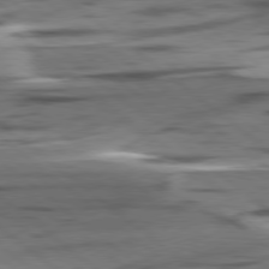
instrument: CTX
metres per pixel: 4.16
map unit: lApd
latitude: 78.7247
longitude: -50.3278
